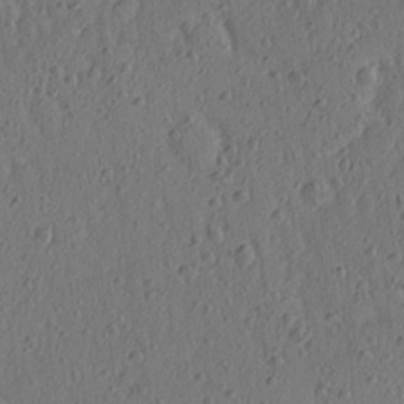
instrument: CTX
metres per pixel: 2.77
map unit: Ave
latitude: 16.1200
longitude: -105.1592
